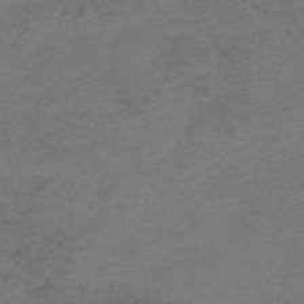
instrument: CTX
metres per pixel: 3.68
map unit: HNb
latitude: -55.5777
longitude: -46.4034
